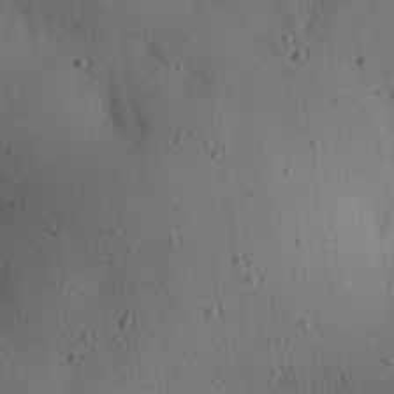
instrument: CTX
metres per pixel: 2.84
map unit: eHh
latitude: 24.8946
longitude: -71.8772
